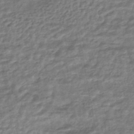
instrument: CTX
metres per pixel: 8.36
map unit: HNhu
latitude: -44.9920
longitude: 102.5196
